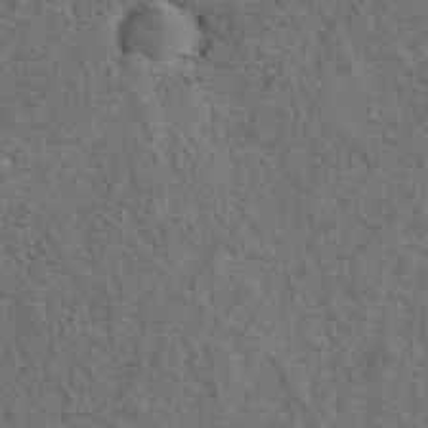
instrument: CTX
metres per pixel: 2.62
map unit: ANa
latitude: 39.5182
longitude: 22.5952
